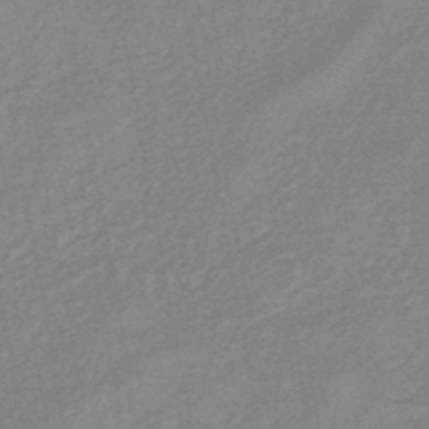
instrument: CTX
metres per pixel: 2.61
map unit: eHb
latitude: -45.4454
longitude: 82.0661
